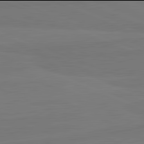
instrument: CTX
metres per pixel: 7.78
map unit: lApd
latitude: 81.9906
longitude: -179.0837
